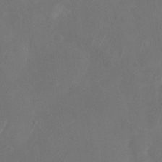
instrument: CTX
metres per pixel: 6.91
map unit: Nhu
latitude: -29.1620
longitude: -58.2712
